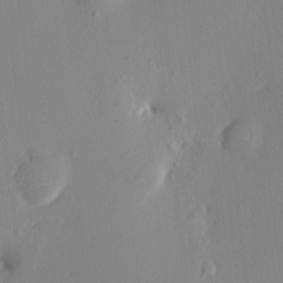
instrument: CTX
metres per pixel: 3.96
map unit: HNhu
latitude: 6.7435
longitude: 6.1794
